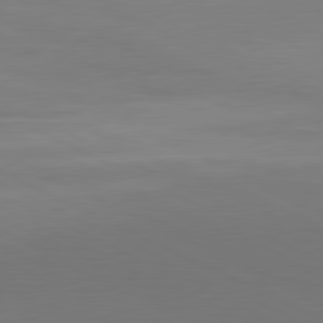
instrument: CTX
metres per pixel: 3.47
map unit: lApd
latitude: 81.1214
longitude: 145.0109
